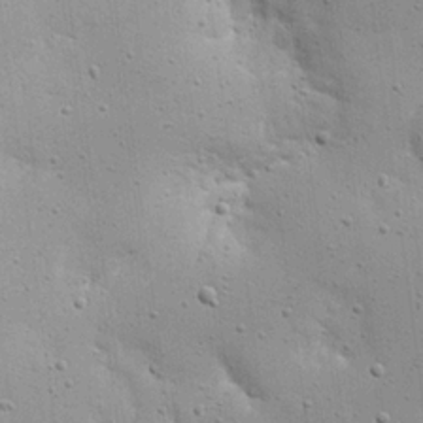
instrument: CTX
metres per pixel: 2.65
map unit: eHh
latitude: 21.5182
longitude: -67.1025
